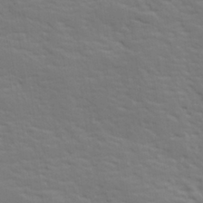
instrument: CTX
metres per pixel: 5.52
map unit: lHvf
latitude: 26.6113
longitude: 143.3131
